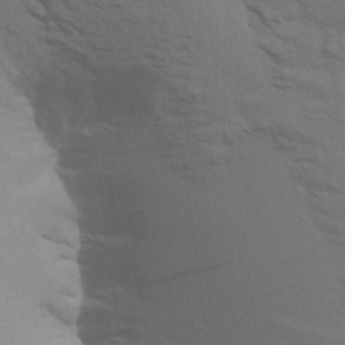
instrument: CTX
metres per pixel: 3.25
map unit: Aa
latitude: 15.6127
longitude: -145.6127
